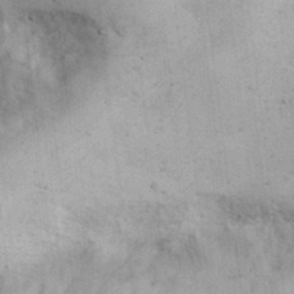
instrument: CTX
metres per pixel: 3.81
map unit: eHh
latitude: 35.2537
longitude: -68.5168
